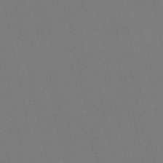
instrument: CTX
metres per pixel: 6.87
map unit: Nve
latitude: -58.4062
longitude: 60.5385
